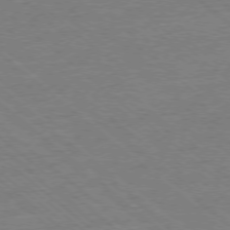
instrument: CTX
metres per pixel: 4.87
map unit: Ap
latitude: -77.7478
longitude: -83.7827
